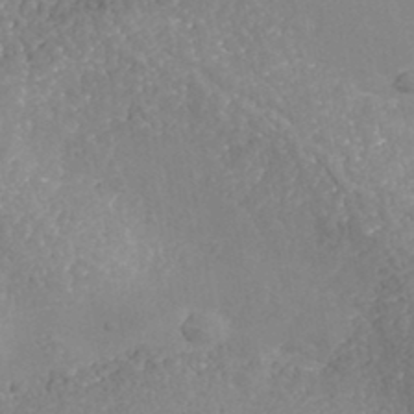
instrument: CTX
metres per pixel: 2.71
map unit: Nhe
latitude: -41.3698
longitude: -110.8947
